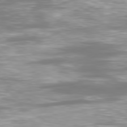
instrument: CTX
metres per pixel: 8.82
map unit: Ap
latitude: -80.1417
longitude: -60.7813
